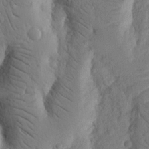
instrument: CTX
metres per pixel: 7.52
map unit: Nhu
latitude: 18.2711
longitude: -76.8191
